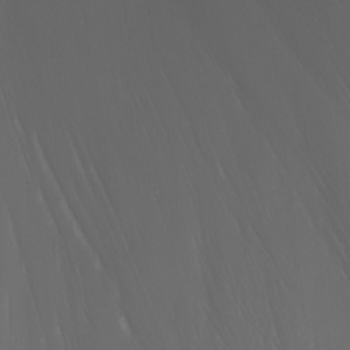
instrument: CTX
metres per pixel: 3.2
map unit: Nhu
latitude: -6.6896
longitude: -91.1592
